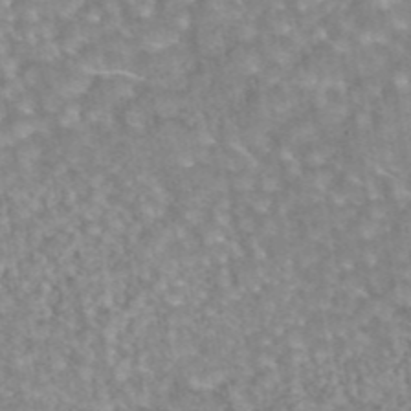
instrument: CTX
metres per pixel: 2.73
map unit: eAb
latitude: 44.4790
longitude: 106.1606
